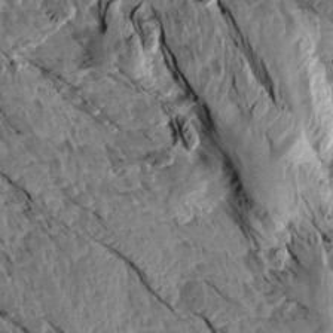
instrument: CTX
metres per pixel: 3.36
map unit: Aa
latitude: 14.1578
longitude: -144.0822
